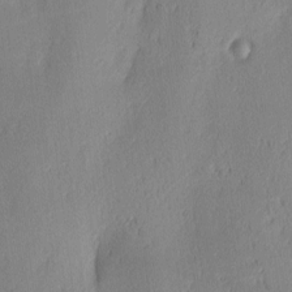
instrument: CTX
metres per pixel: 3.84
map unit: lAa
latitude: 3.9528
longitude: -117.5938
